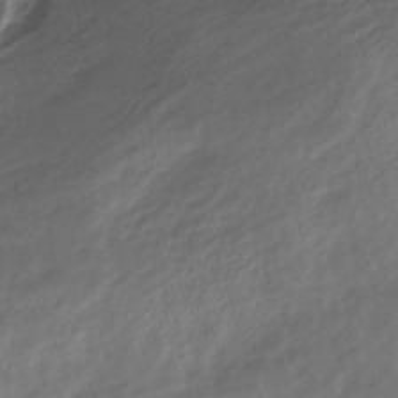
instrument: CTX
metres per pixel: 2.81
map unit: HNhu
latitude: -40.2172
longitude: 108.8219
